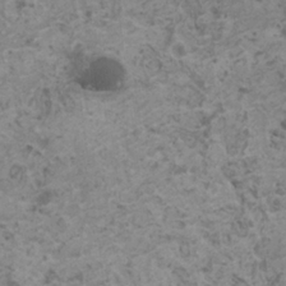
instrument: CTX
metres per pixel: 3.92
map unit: HNhu
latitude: -0.4818
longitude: 2.3495
